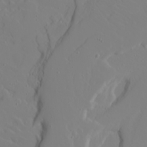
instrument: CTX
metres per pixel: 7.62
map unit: Ave
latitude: 16.0444
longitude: -129.0836
